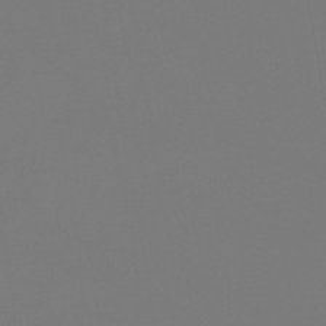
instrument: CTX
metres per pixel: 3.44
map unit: lHb
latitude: -46.6707
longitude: 71.0487
